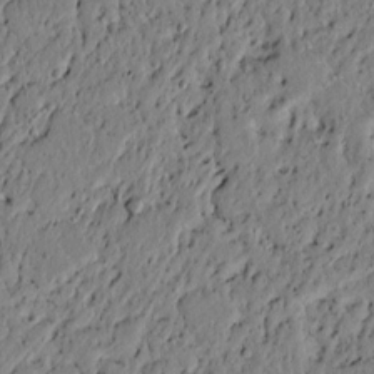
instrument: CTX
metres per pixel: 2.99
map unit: lAvf
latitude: 5.0269
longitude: 165.1620
